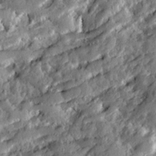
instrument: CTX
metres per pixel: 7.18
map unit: Ave
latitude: 20.1200
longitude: -129.7449
